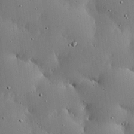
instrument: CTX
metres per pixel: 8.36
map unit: lHvf
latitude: 19.8772
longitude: -114.7624
